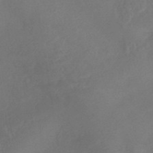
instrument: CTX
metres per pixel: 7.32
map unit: lHb
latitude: -39.6533
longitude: 74.8597
